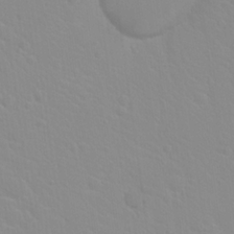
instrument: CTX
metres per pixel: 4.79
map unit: Hto
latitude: 20.6869
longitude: -33.4237
